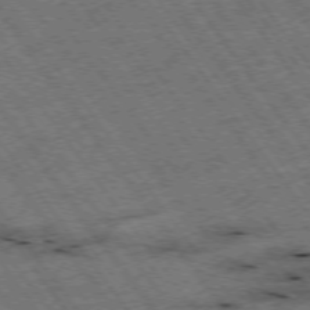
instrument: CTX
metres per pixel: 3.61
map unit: Hpe
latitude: -75.6155
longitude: -22.8191
